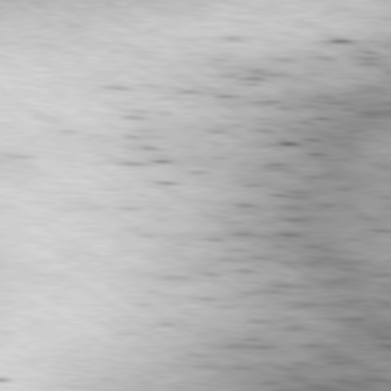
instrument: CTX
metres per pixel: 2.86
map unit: Hpe
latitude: -80.2551
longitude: 21.6533
